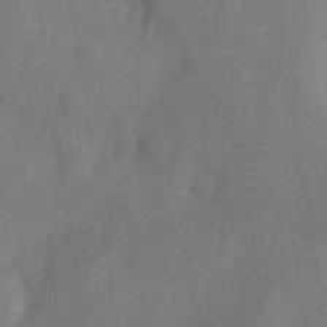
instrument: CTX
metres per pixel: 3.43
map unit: Nve
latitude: -24.5385
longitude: 107.5966
